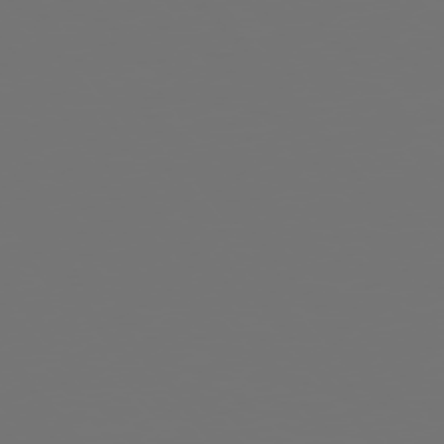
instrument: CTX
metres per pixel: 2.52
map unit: Hpe
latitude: 75.1403
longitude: -124.0255
